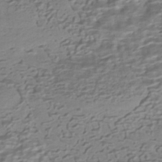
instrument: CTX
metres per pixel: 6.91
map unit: HNhu
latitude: -42.0472
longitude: 100.6896
